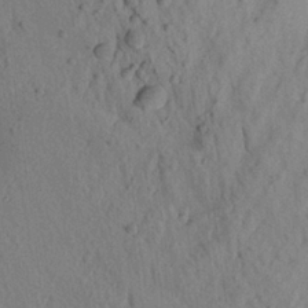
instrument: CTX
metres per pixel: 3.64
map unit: Aa
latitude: 22.4412
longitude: -148.1011
